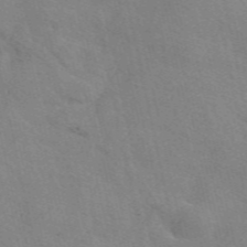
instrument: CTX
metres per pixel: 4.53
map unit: eAb
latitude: 49.9339
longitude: 120.3117
